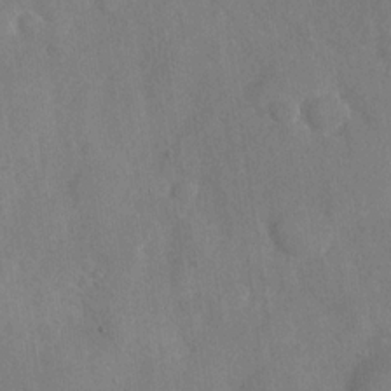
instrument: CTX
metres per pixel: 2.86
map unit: Nhu
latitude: -29.7667
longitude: -59.6883
